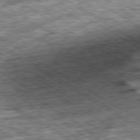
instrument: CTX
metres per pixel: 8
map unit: Ap
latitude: -79.8989
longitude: -74.1956
